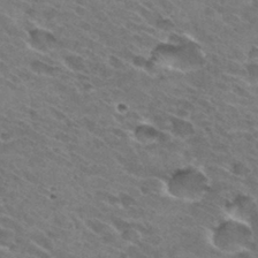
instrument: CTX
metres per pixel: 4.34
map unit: Hto
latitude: 31.3482
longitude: -46.0255
